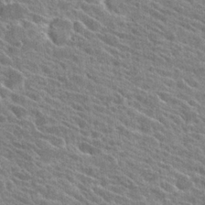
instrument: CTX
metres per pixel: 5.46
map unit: Hto
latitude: 25.4237
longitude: -40.7624
